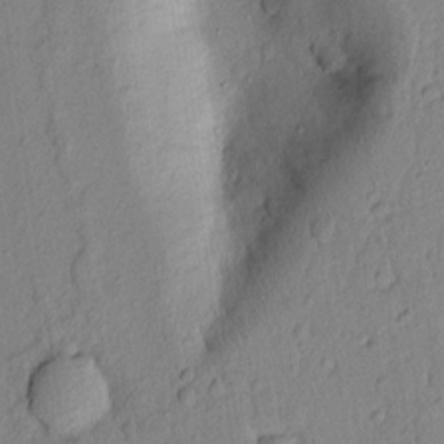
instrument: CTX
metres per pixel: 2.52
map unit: lAvf
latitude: 8.2334
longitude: 166.8975
